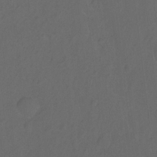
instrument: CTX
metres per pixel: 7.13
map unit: Hto
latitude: -10.1984
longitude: -37.0081
